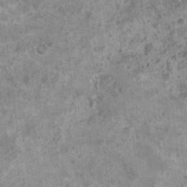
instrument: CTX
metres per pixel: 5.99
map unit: Nhu
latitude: 6.7246
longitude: -20.3278
